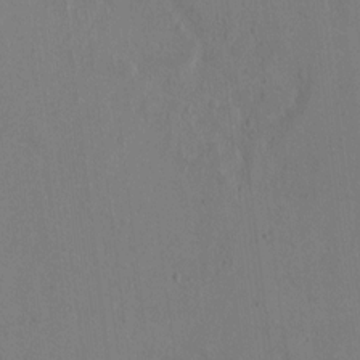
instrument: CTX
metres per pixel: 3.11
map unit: Ht
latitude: 10.4412
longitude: -32.1011
